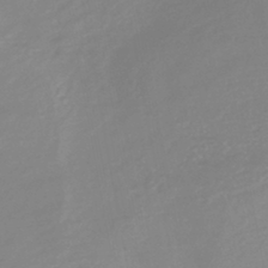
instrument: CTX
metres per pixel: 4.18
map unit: lHb
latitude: -42.1416
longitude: 77.6533
